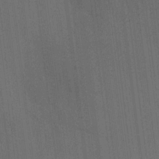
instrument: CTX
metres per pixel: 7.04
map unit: HNhu
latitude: 13.6883
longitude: 14.3307
